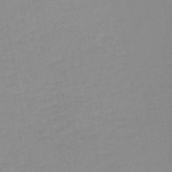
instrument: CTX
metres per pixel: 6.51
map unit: HNb
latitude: -46.1605
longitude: -41.0458
